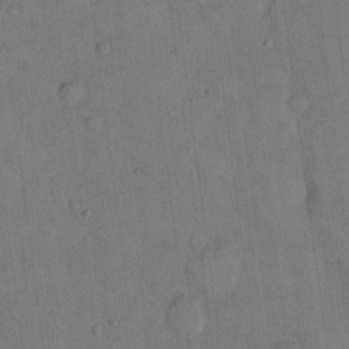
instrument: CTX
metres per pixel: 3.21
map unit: Hto
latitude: 13.6505
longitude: -59.7828
